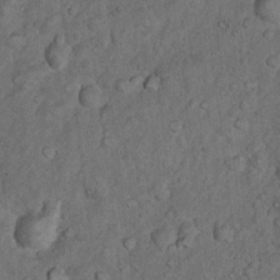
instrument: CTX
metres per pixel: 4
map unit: Nhu
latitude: 10.0633
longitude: -24.3656
